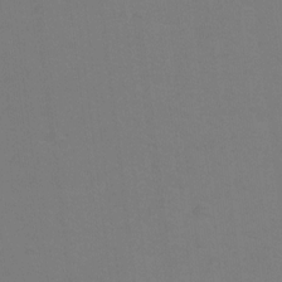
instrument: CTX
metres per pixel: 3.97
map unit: Ht
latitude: 1.1403
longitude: -33.6505
